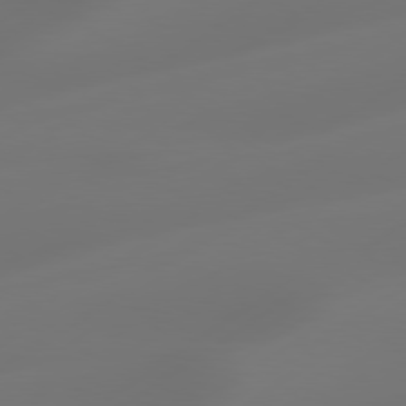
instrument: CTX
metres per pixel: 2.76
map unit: Hpe
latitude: 78.4979
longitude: -128.5546
